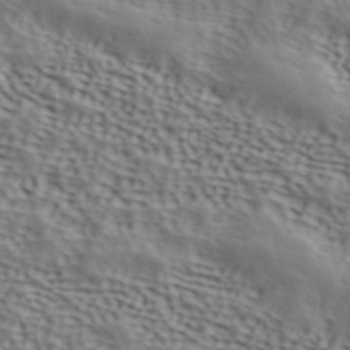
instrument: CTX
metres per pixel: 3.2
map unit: ANa
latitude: 41.7639
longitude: 50.4817
